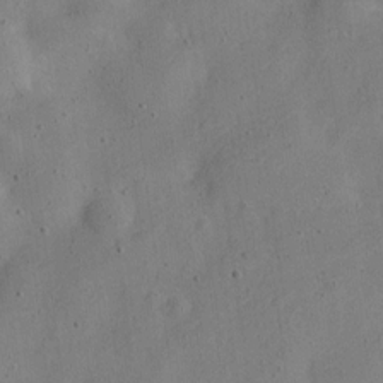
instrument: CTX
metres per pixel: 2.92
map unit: Nve
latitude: -24.4062
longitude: 107.3132
